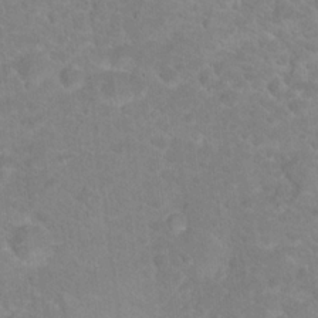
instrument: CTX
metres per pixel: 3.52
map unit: Hto
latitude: 18.5168
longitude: -37.8206
